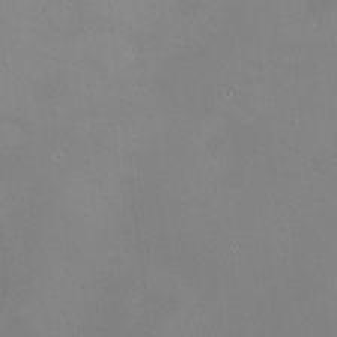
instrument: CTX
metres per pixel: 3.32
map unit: HNhu
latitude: 8.4223
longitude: 10.6141
